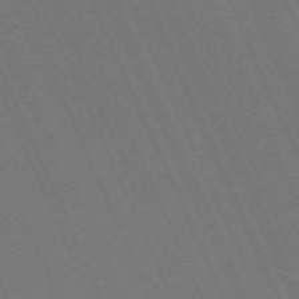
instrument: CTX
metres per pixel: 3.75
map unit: Nhu
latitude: -68.2928
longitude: 39.1998
